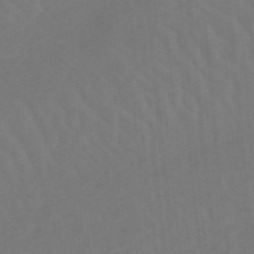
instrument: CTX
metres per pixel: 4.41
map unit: lHb
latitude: -48.9164
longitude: 83.7855
